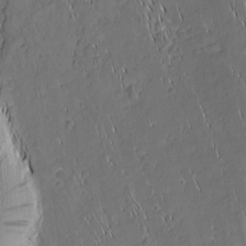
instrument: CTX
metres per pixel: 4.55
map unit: Nhu
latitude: -5.6155
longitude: -151.9339
